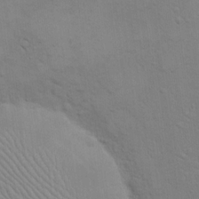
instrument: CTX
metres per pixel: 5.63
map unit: eHh
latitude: 16.8569
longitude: -66.4034
